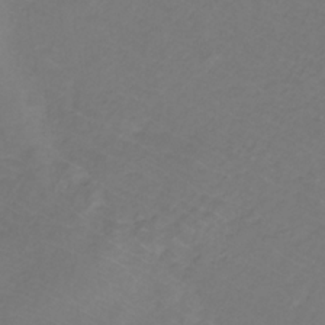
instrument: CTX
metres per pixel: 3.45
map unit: lHb
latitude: -30.8030
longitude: 65.1998
